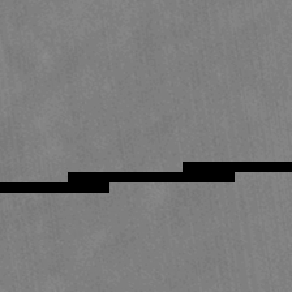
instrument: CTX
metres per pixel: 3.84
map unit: HNhu
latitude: -40.4062
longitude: 96.0472
